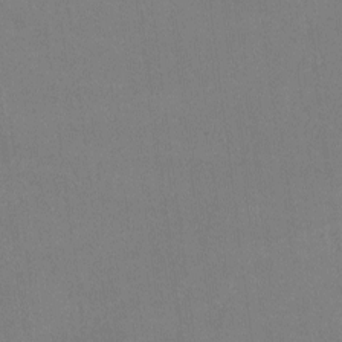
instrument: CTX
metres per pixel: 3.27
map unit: lHvf
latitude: -10.2551
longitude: -100.5546
